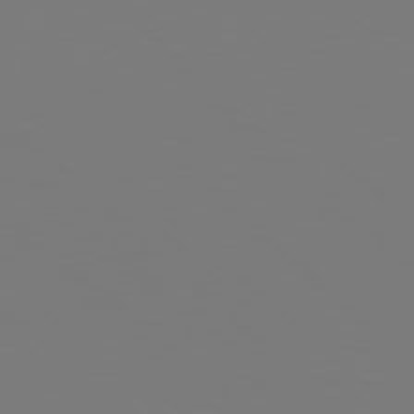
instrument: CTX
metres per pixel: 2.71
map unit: Hpe
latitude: 78.2334
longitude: -162.3468
